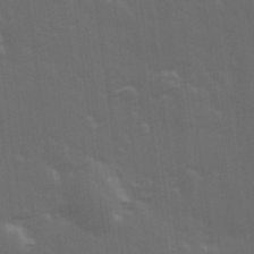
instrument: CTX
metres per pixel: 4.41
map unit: Hve
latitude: 27.2537
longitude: 146.4251
